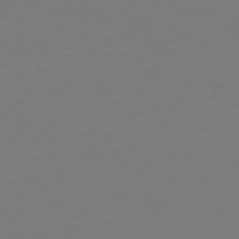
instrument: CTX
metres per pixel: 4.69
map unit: Hpe
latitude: 72.9703
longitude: -122.6301
